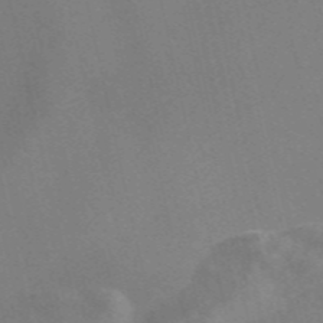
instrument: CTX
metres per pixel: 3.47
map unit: Nve
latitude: -57.5588
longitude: 62.9163
